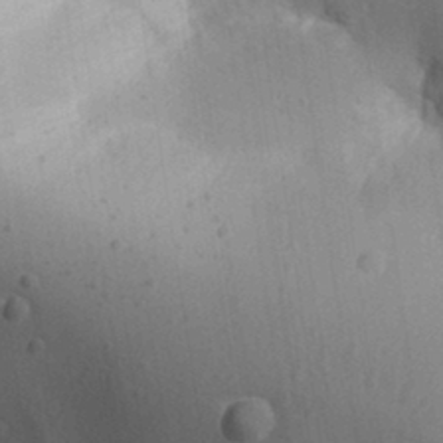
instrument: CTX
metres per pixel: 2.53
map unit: Aa
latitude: 31.4805
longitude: -133.0458
